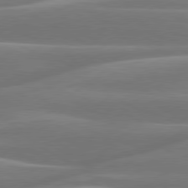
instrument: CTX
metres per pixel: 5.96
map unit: lApd
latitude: 79.9906
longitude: -129.2726
